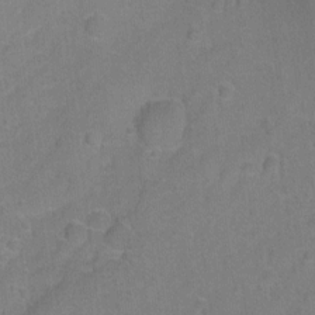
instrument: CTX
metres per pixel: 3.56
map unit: Hto
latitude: -6.1228
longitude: -35.7449
